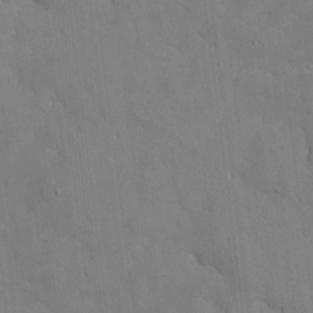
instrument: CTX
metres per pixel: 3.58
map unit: eHh
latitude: 5.4237
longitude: -68.0822
